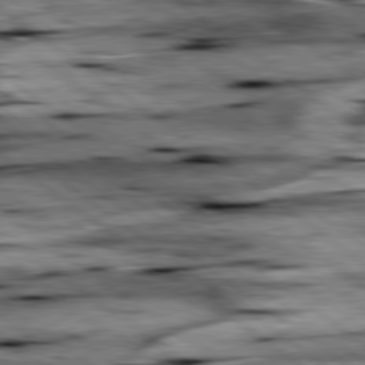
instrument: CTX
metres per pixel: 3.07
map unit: lApd
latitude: 79.2348
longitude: -48.4034
